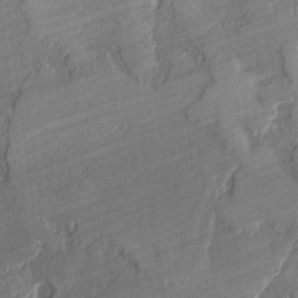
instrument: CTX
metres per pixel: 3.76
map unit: lAvf
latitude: -1.4455
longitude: -108.0822
